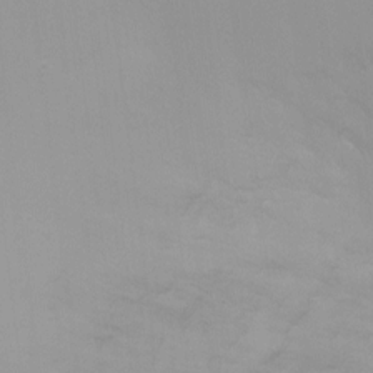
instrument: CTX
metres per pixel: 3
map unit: Ht
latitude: -5.6155
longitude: -25.0458
